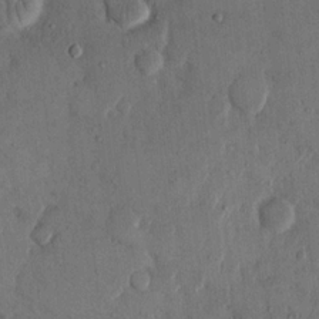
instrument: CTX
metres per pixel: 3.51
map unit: eHh
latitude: 14.0255
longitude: -68.3467
